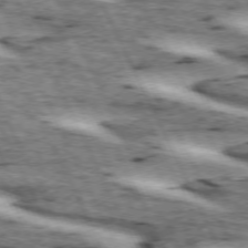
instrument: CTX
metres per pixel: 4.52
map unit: lApd
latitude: 72.7625
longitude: -54.8947
